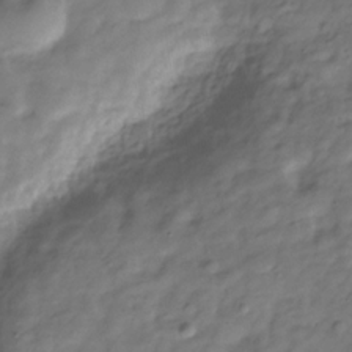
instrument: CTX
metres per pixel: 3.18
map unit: Hve
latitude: -30.8030
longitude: 91.2754
